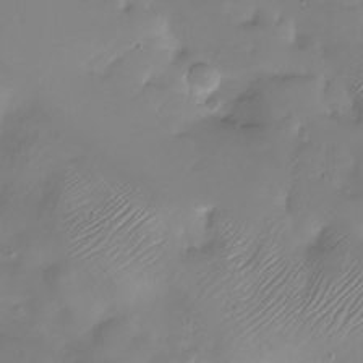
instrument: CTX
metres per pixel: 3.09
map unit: Nhu
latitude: -28.1039
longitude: -59.7639
